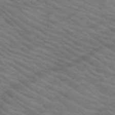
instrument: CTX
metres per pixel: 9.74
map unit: HNb
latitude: -53.2376
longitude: -44.9513
